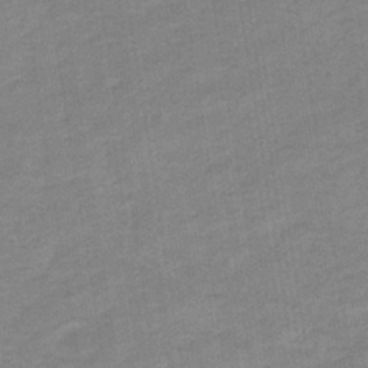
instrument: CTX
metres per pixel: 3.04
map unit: eHb
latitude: -35.9178
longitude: 77.5210
